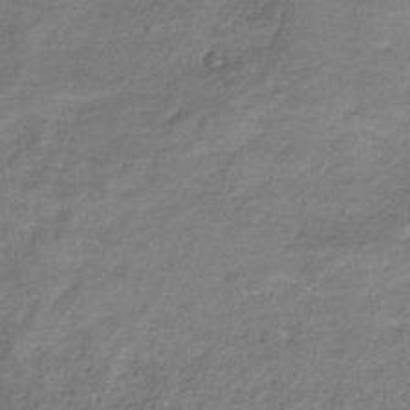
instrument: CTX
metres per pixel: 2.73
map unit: HNb
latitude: -32.9542
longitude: 56.6140
